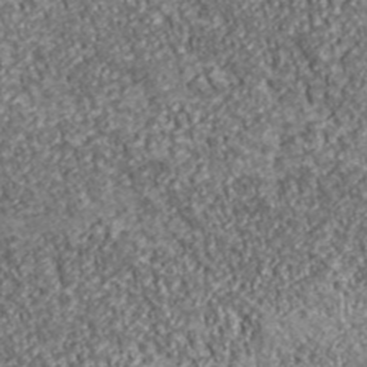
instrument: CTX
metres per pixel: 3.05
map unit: eHh
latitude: 43.6694
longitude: -89.5938
